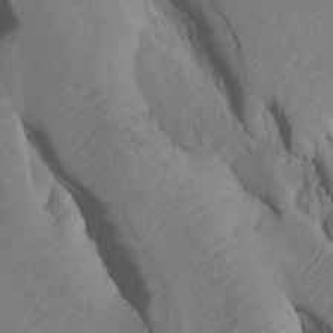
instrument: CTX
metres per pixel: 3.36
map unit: Htu
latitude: -6.7463
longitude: 145.0109
